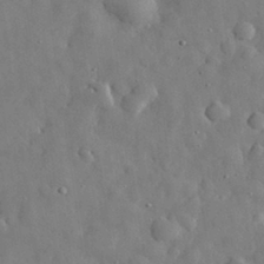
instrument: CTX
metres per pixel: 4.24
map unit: eHh
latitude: 30.5924
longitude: -73.6316
